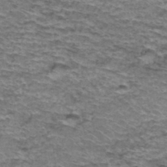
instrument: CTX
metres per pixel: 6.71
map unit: Hto
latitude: 36.9136
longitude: -43.0459
